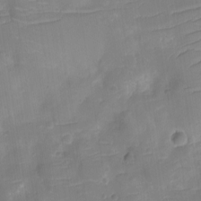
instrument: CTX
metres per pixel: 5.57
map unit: Ht
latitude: -9.8611
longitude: -21.9150
